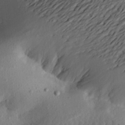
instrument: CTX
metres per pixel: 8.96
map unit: Aa
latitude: 20.4034
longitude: -146.3657
